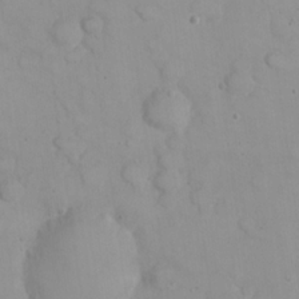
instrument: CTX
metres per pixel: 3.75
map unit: eHh
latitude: 22.6679
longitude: -59.7072
